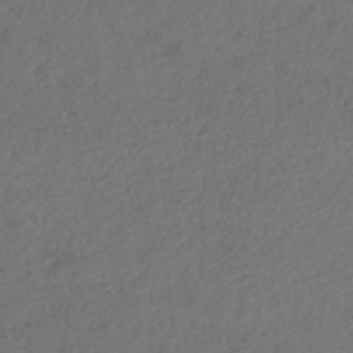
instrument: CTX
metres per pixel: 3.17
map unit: lHb
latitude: -39.8423
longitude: 70.9542
